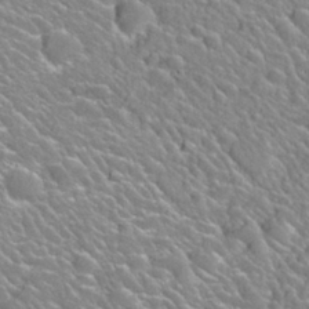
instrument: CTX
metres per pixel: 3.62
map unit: Nhu
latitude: 28.0822
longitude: -53.0837
